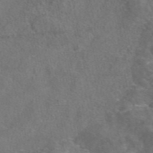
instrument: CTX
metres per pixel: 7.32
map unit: eAb
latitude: 47.5560
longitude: 110.5573
